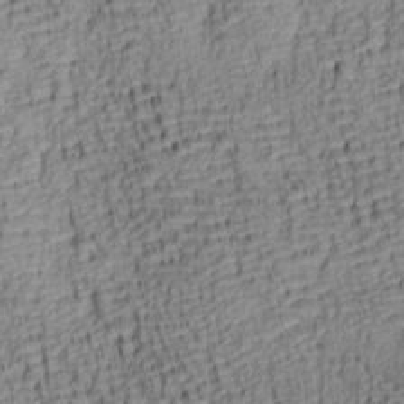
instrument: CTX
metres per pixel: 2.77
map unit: lAa
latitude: 7.2159
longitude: -115.3103
